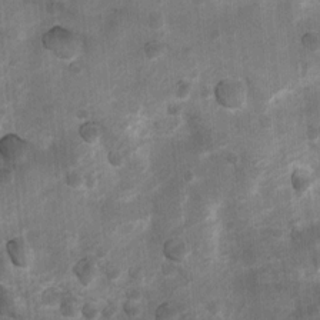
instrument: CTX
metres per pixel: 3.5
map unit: Nhu
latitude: 6.7813
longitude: -23.2348
